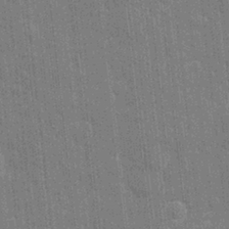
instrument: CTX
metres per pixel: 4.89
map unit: eHh
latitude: 6.1011
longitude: -74.3467
